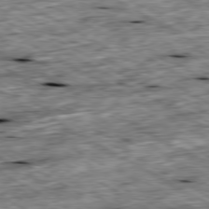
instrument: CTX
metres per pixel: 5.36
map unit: Ap
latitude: -80.4818
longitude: -88.3846
